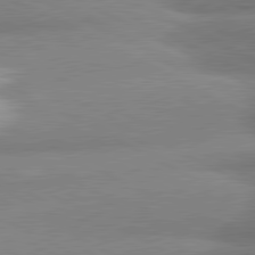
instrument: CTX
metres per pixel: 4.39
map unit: lApd
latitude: 80.9703
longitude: -163.8017
